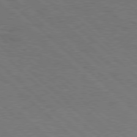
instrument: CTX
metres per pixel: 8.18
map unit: Hpe
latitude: 77.5938
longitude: -155.8583
